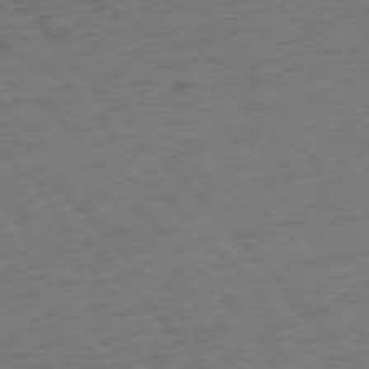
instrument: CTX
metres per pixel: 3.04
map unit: Ap
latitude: -75.8801
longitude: -80.6113
